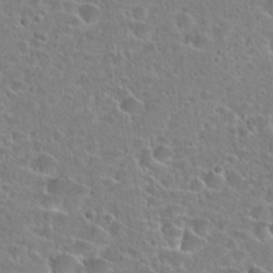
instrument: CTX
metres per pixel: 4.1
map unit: Hto
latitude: 24.2711
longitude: -45.9339
